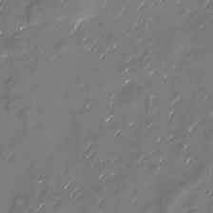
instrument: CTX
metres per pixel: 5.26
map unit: Nhu
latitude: -29.8233
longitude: -77.3859
